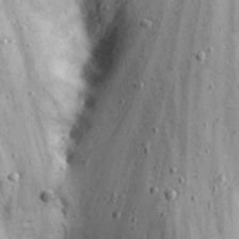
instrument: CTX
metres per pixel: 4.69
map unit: eHh
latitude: 22.2145
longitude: -66.7813
